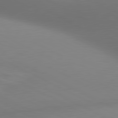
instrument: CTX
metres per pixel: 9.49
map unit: lApd
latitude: 80.8569
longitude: 132.3307
